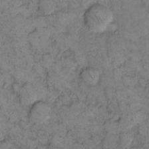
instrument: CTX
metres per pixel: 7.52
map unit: eHh
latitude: 11.9339
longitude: -62.9325
